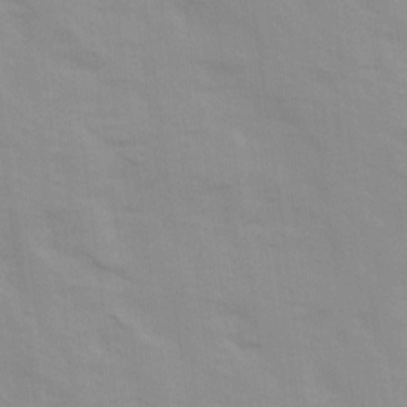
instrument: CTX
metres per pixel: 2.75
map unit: Ave
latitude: 14.1389
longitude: -103.9906
